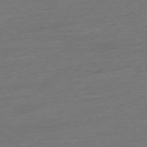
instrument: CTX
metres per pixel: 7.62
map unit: Hpe
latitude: -77.3699
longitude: -12.9703
